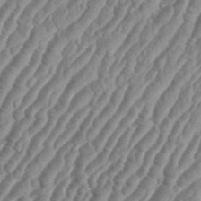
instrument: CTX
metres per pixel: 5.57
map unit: eHh
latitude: 36.4790
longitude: -136.1200
